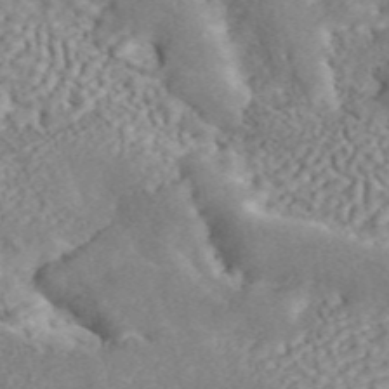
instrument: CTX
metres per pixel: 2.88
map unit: ANa
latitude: 45.6883
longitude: 24.9164
